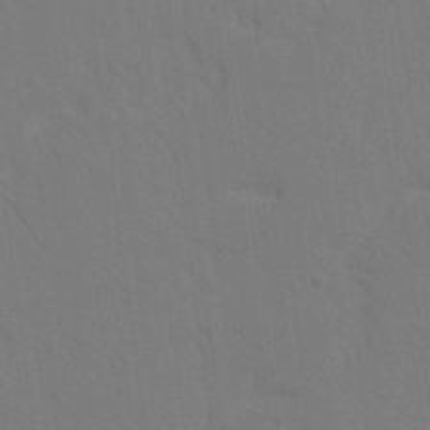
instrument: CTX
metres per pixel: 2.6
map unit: Nhu
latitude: 22.1767
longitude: -73.9151
